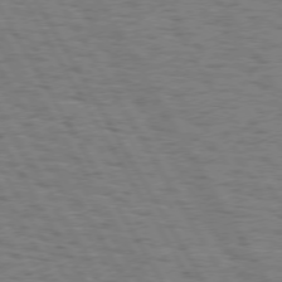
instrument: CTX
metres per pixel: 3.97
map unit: Hpe
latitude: 74.1578
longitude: -135.3481
